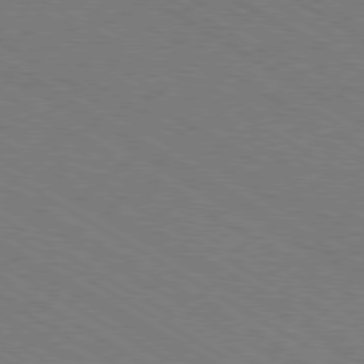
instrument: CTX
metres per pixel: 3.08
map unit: Hpe
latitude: -80.5952
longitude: 16.2551
